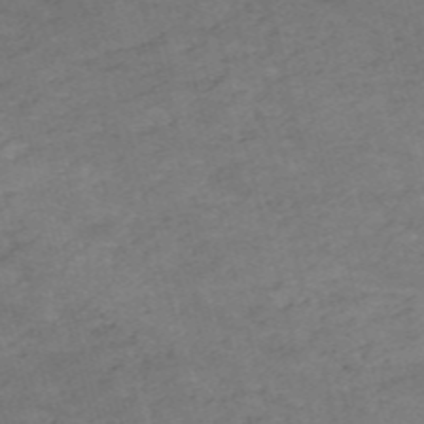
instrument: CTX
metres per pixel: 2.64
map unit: HNb
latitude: -53.9556
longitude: -37.1403
